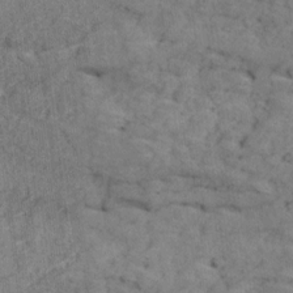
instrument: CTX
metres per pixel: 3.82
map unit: Ave
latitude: 18.6679
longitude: -135.2915
